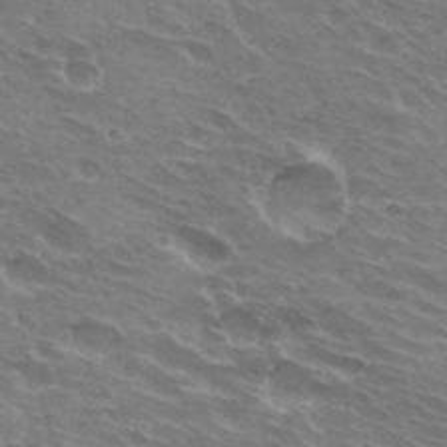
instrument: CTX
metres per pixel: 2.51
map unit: Hto
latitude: 32.7057
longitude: -43.5371
